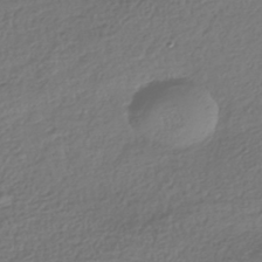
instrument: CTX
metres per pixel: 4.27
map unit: HNhu
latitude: -41.9367
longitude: 98.0094
